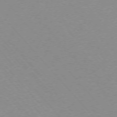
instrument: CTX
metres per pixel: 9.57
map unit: Ap
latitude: -75.6533
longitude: -63.4049
